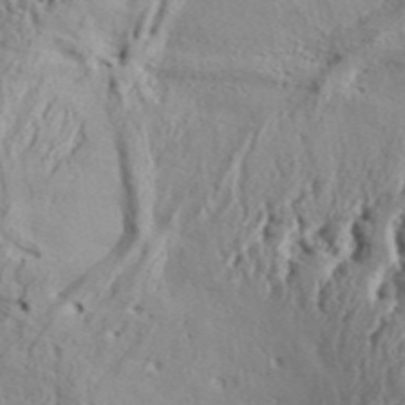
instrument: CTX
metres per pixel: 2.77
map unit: Aa
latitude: 33.0081
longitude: -136.2712
